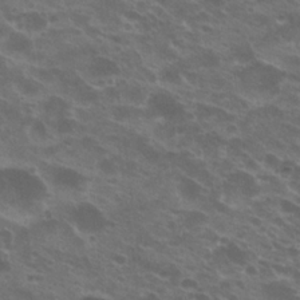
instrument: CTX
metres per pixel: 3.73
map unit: Hto
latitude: 22.1956
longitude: -40.7246
